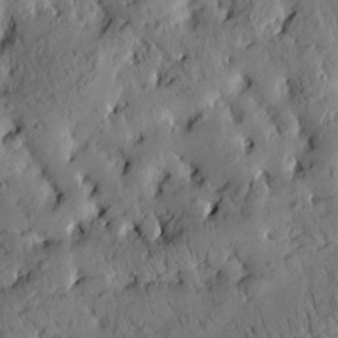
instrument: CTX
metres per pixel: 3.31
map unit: Htu
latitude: 0.4034
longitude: 179.8233
